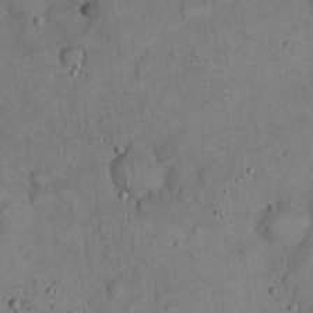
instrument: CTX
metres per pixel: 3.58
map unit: eHh
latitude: 20.5168
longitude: -59.7450
